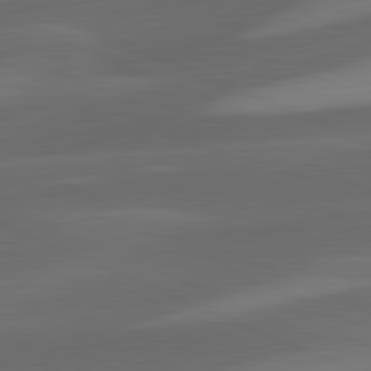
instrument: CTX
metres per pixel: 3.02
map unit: lApd
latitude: 81.7072
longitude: 125.6533
